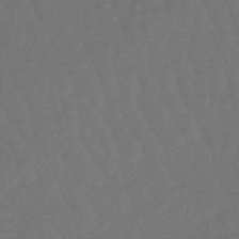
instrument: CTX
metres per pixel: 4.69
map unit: eHb
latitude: -47.3131
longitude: 82.4818
